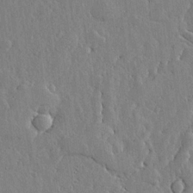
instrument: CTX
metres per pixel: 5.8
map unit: lHvf
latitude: 18.9891
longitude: -115.8583
